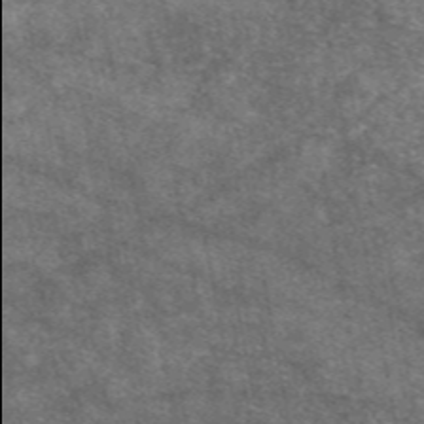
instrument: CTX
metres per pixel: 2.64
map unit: eAb
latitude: 47.4805
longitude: 122.0094
